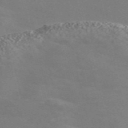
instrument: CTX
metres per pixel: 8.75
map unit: Nve
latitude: -58.3117
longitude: 63.2754
